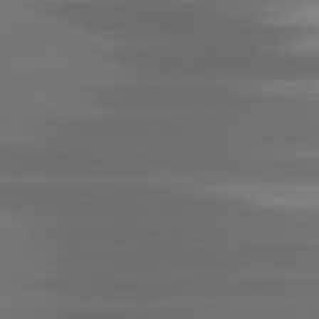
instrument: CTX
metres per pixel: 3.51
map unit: lApd
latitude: 81.3859
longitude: -143.6883
